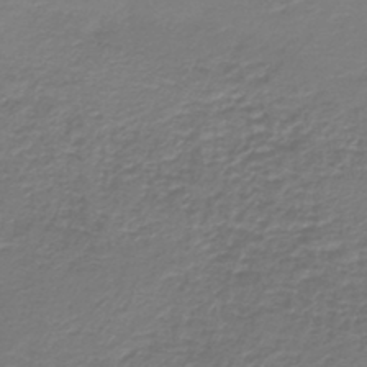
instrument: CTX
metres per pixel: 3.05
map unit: HNb
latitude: -42.1416
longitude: 50.1606
